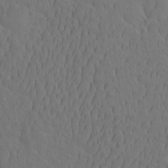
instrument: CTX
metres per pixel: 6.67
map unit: eHh
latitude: -2.5951
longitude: 17.8612
